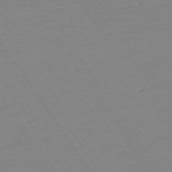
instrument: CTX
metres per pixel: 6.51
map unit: Ap
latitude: -74.2173
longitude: -81.4804
